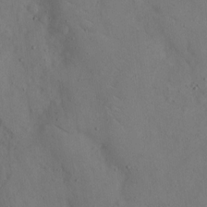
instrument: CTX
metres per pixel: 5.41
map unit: eHh
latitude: 16.4790
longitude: -67.9150
